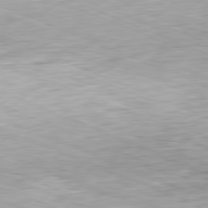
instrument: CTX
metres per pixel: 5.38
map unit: Hpe
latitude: -81.8423
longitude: 15.0109
